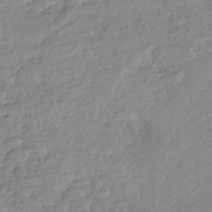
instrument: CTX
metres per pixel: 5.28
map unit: eHh
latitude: -52.1794
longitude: -24.3089
